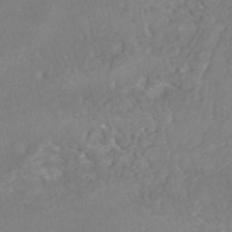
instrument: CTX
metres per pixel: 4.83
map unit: HNhu
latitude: -47.2565
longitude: 96.3873
